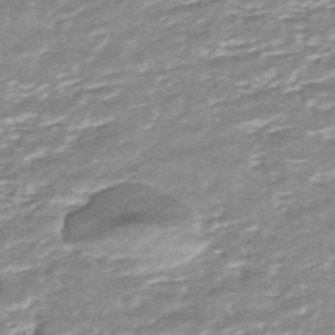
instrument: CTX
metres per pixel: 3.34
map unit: ANa
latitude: -44.4818
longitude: 105.0864
